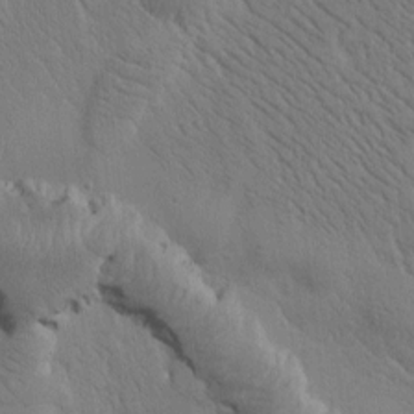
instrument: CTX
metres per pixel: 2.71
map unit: Htu
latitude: -1.1620
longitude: 172.2361
